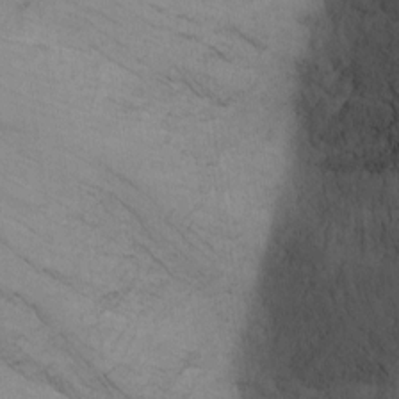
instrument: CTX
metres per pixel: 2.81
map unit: Nhu
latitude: -8.0850
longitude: -68.2333
